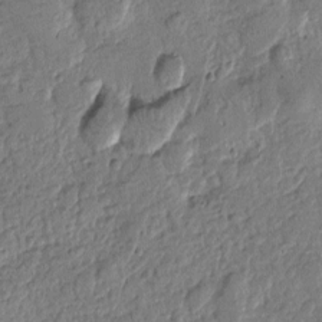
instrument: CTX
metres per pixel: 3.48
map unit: Htu
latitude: -0.8030
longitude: -176.2900
